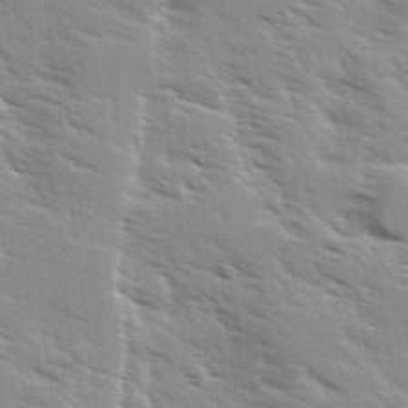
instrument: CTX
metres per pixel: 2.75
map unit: Ave
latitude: 0.8380
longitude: -110.5546
